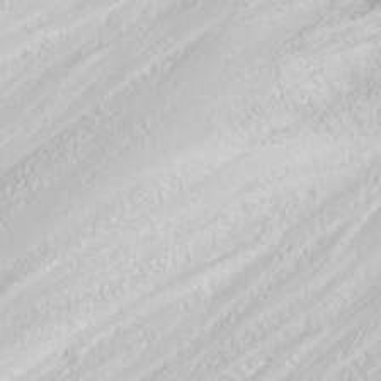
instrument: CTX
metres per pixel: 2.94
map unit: Nhu
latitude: -9.1620
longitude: -70.2522
